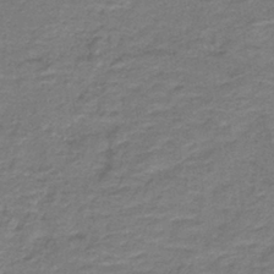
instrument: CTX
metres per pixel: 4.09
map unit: lHb
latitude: -41.5777
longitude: 53.8800
